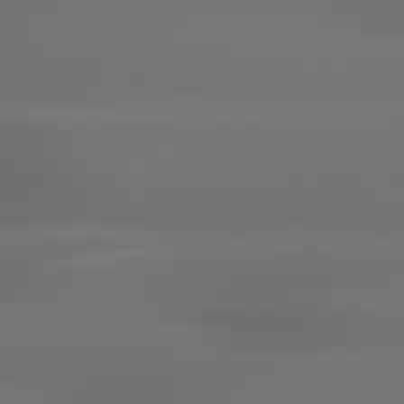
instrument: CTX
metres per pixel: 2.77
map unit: lApd
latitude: 79.6505
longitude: -138.4979
